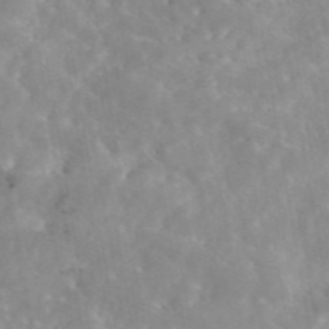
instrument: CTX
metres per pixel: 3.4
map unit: eAb
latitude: 44.9702
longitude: 126.5762
